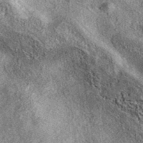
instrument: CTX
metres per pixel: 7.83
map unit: eAb
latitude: 38.0444
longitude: 107.3132
